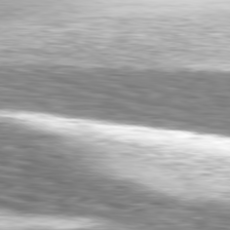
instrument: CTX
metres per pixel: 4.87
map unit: Hpe
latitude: -81.0487
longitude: 18.4818
